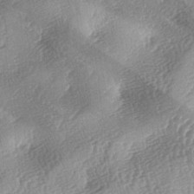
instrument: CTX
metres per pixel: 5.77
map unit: lAa
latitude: -4.1039
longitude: -125.4049
